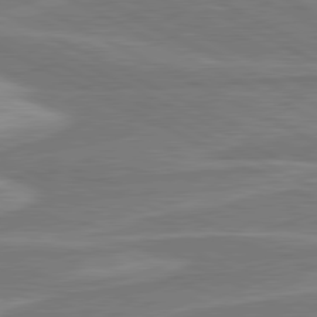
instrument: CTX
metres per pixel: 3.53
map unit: lApd
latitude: 80.8758
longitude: -174.5168
